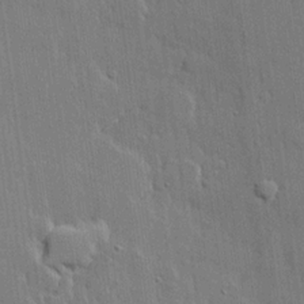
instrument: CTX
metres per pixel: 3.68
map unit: lHvf
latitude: 21.2726
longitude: 146.5951
